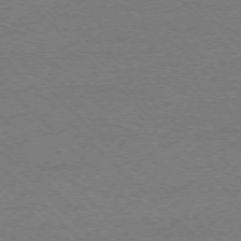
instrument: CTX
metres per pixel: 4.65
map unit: Ap
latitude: -75.4644
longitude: -78.0633
